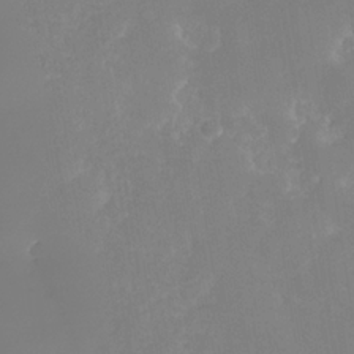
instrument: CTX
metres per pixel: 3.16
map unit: Nhe
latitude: -37.2753
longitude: -113.2348
